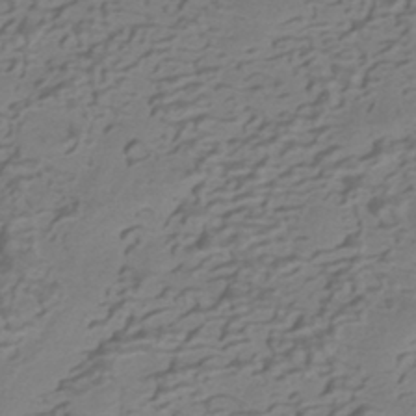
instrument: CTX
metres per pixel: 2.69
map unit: HNhu
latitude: -41.9367
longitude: 101.0675
